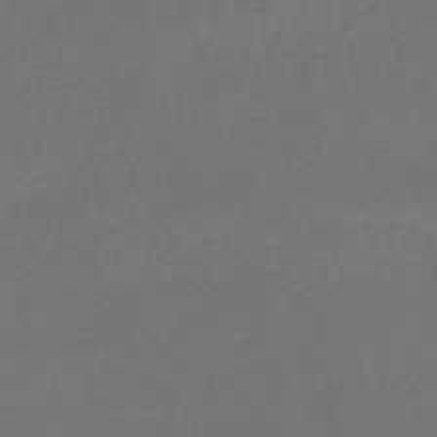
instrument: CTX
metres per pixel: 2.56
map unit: eHb
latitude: -47.3698
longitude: 82.5007
